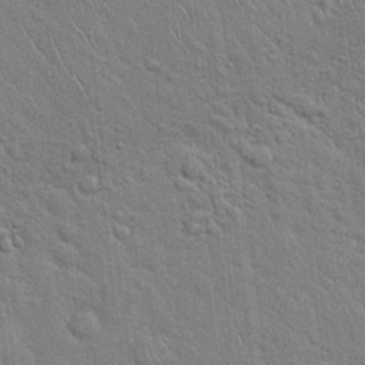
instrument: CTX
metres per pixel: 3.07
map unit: Hto
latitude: 18.8947
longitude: -51.6127
